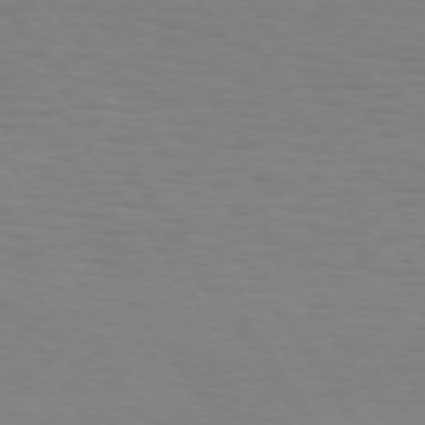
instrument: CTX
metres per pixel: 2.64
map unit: Hpe
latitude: 73.8584
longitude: -130.7436
